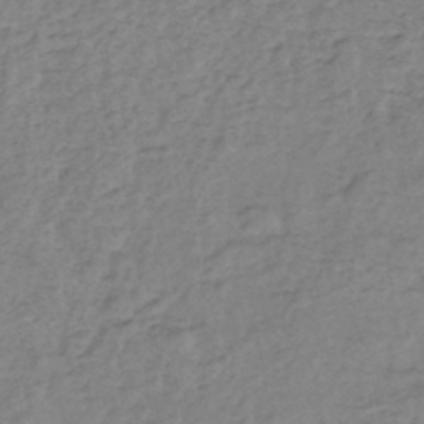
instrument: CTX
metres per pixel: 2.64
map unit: eHh
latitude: -45.8422
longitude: -29.4804
